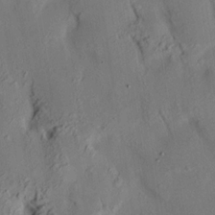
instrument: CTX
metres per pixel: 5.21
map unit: HNhu
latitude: 14.1200
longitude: 12.1795
